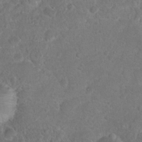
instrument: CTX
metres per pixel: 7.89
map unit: Hto
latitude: 17.4049
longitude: -40.8757
